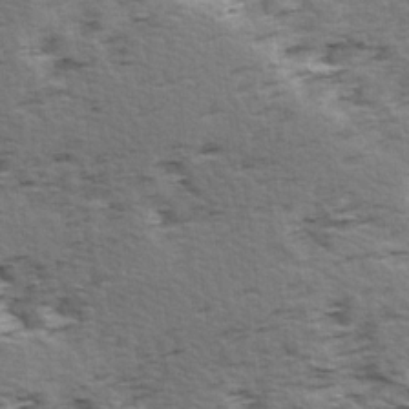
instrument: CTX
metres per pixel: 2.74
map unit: Ave
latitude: 14.7247
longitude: -104.5924
